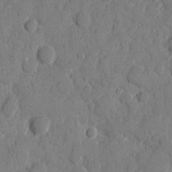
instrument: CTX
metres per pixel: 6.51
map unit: eHh
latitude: 9.0270
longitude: -67.1970
